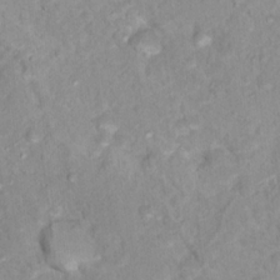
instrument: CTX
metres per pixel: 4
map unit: Nhu
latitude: 16.4412
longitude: -31.6316
